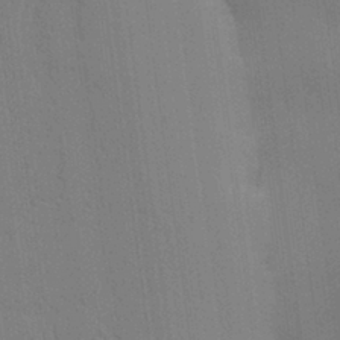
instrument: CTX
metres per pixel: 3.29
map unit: lAvf
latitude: 25.6693
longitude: -112.1389
